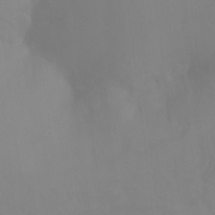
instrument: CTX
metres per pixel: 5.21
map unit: Ht
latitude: -10.1606
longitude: -39.6883
